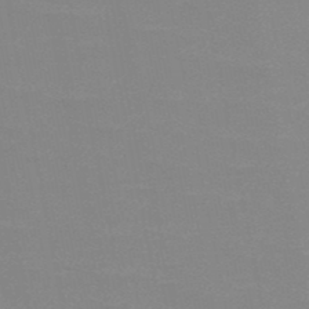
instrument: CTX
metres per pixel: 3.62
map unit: HNb
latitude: -48.8408
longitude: -49.5938
